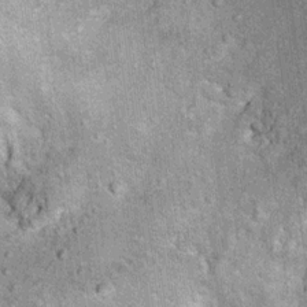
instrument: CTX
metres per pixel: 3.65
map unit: Ht
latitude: 10.4979
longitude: -38.8002
